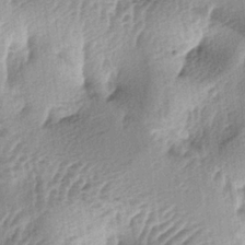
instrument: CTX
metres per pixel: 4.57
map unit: lAa
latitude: -4.2739
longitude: -125.0270
